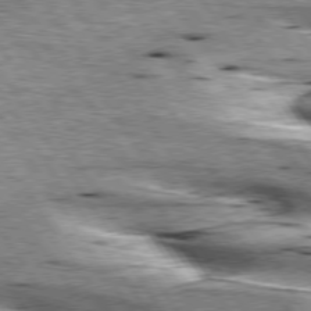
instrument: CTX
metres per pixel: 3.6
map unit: lApd
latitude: 75.9339
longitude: -59.9717
